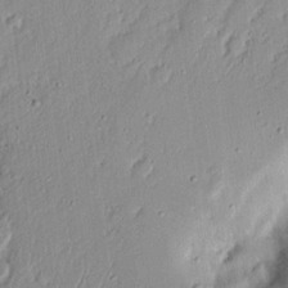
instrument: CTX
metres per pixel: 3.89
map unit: eHh
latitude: 17.8017
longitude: -72.9325
